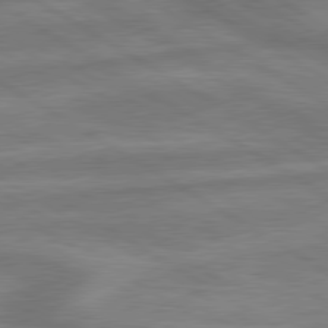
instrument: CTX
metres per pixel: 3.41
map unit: lApd
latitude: 79.8961
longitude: -172.9135
